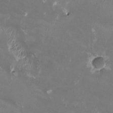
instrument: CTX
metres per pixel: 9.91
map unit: HNhu
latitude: 0.0822
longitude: -3.1214
